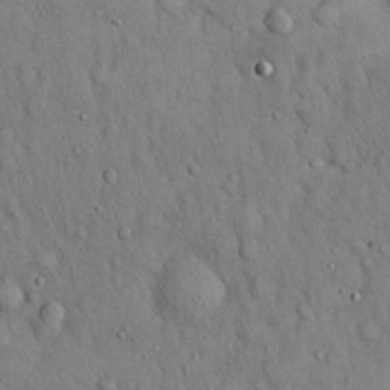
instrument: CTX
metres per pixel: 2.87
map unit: Hto
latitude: 16.4412
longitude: -58.8380
